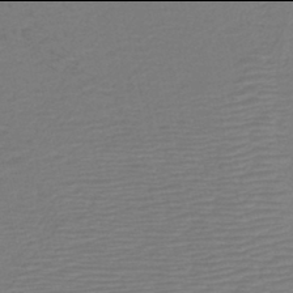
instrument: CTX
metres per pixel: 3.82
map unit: HNb
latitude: -42.0094
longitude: 50.3873
